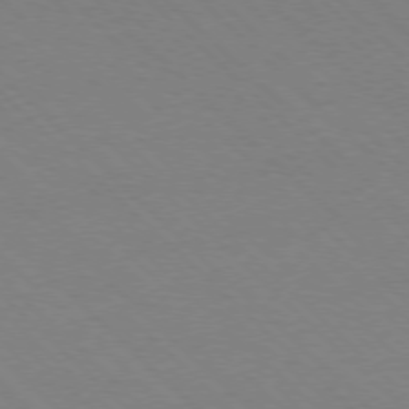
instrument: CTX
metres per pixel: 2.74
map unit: Ap
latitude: -77.7100
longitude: -85.3860
